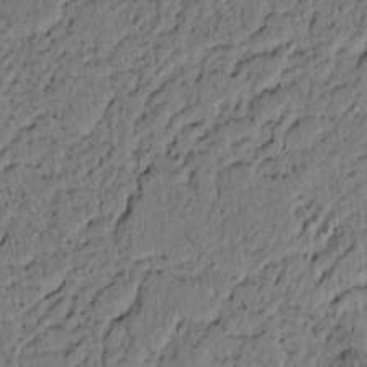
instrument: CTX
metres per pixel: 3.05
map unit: lAvf
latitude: 4.8191
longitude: 166.2550
